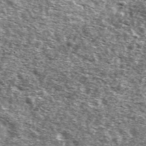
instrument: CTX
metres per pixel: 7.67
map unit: Ave
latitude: 41.7261
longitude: -106.1578
